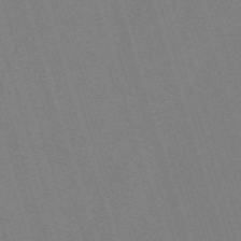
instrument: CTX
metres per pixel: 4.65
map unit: eHh
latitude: -63.3320
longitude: 50.6896
